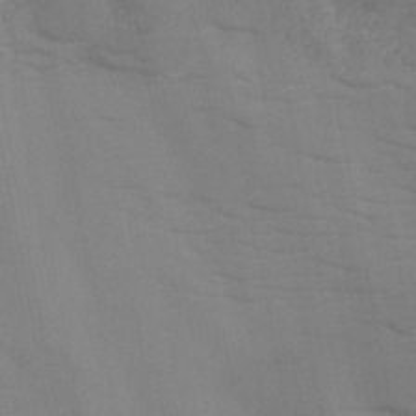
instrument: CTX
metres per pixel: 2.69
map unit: HNb
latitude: -46.1983
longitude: -47.5560
